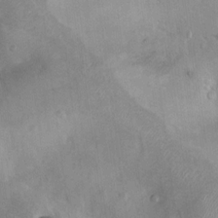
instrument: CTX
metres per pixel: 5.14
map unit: Nhu
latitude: 13.1403
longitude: -27.6505
